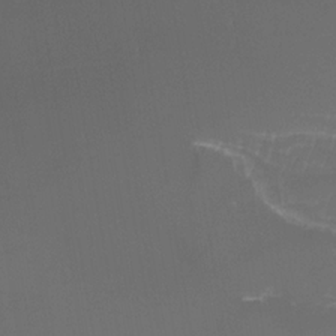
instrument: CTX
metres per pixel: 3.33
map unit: Htu
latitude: -13.2565
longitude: -71.2726
